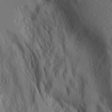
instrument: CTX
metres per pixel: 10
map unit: Aa
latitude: 18.1011
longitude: -125.1214
